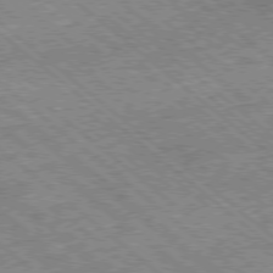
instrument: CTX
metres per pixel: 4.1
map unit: Ap
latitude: -78.7463
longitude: -51.8583
